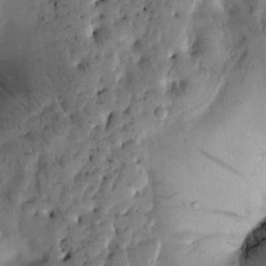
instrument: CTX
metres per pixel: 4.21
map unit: Htu
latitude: -1.6533
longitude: 170.1606
